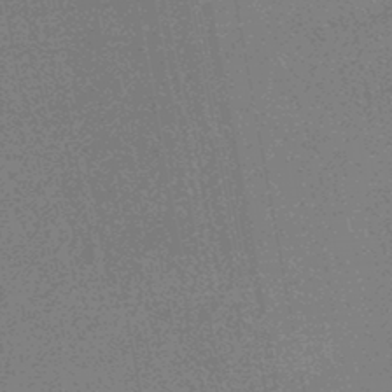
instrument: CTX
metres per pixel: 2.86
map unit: HNhu
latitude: -46.1794
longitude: 99.8044
